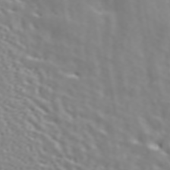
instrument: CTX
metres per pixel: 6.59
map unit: ANa
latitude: 45.5182
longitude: 28.0661
